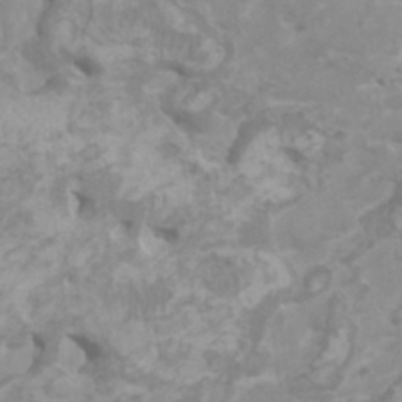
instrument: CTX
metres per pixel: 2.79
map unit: HNhu
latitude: 2.0633
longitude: -1.5560
